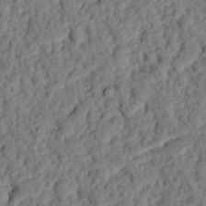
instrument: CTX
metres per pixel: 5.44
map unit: eHh
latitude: 25.4048
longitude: -78.9703
